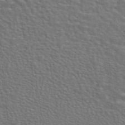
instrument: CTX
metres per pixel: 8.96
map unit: eAb
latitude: 44.6868
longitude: 111.8989
